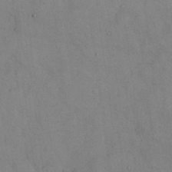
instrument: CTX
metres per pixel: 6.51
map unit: Nhu
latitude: 27.5371
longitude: -70.9514
